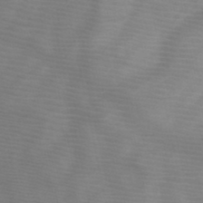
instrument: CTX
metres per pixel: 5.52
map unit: HNb
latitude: -48.0472
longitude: -43.8017
